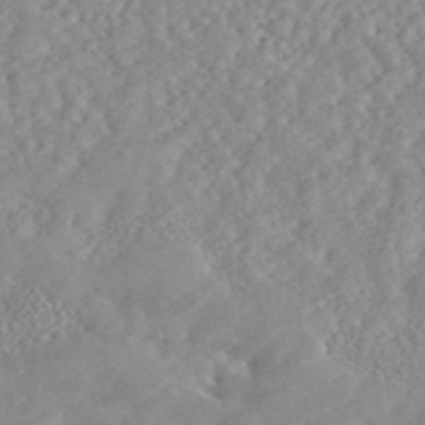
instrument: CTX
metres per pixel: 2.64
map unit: ANa
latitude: 45.7827
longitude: 50.1795
